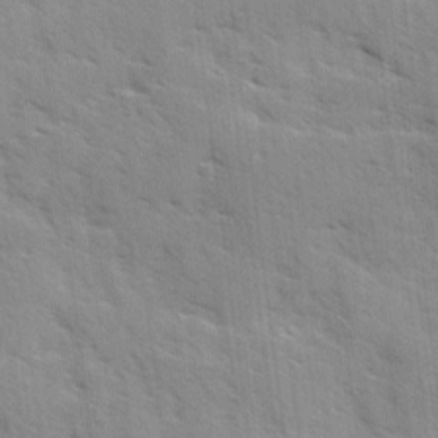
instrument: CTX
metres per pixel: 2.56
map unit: Ave
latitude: 10.6302
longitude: -102.7246
